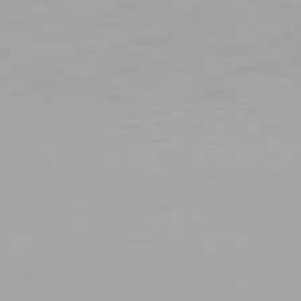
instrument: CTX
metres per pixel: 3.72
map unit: Hpe
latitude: 77.2915
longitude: -137.6883
